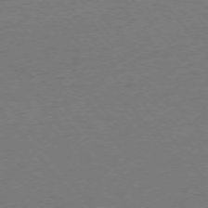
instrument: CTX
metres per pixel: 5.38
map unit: Ap
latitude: -75.3321
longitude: -81.9339
